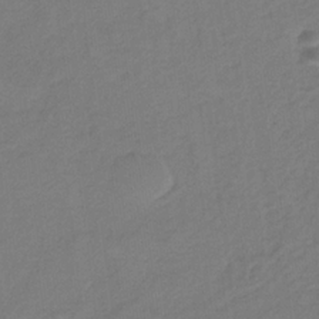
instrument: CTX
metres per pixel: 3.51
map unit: lHb
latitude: -32.5196
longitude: 64.3684
